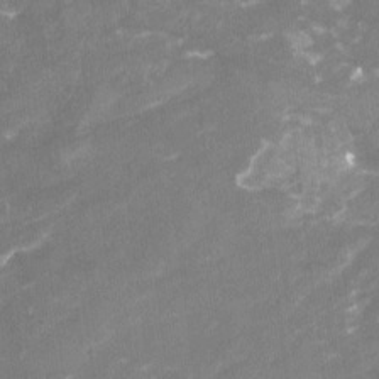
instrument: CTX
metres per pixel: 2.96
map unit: Nhu
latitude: -23.1053
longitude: -56.9324
